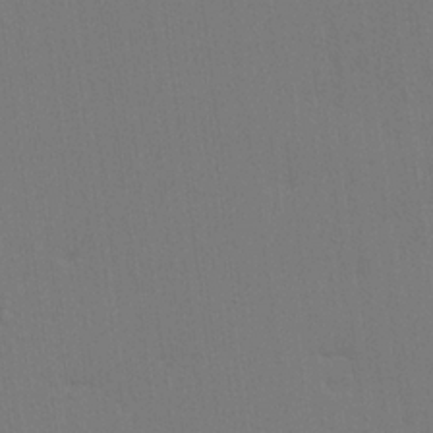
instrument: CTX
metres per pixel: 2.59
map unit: lHvf
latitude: 22.3845
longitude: 142.3495
